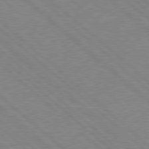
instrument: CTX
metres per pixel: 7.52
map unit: Hpe
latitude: 78.0255
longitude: -123.2537
